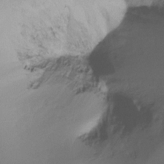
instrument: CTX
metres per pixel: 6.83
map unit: Ht
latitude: -16.8975
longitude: -45.9717
